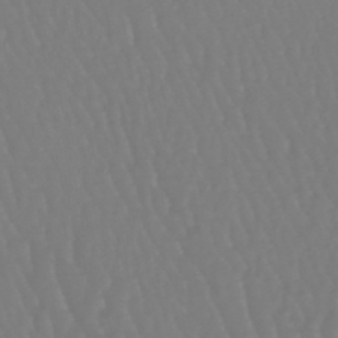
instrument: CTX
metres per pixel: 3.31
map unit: eHb
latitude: -46.8408
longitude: 79.7666
